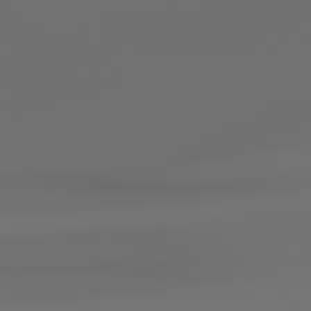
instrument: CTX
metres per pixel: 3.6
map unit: Hpe
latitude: 78.9703
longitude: -167.4048
